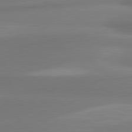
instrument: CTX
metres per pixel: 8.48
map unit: lApd
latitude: 80.4034
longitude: 173.8800
